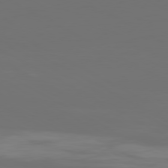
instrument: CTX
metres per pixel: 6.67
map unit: Ap
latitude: -80.5385
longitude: -59.5560
